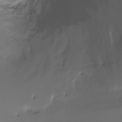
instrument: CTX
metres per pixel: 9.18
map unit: Ht
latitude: -15.9367
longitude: -45.4615
